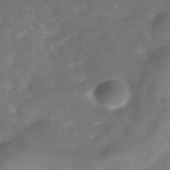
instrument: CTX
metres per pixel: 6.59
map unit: Hve
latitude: -32.0283
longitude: 89.4076
